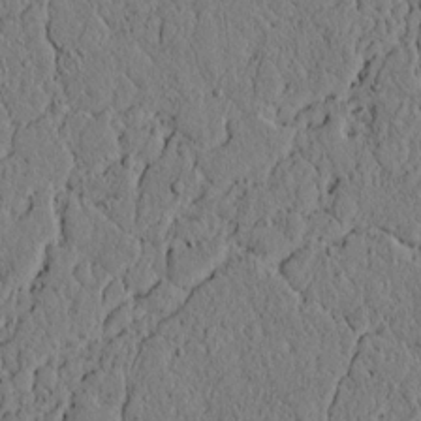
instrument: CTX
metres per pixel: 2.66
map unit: lAvf
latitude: 4.9892
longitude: 166.1228
